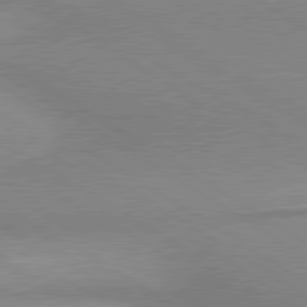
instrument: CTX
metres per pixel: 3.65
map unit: lApd
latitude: 80.2333
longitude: 167.2754
